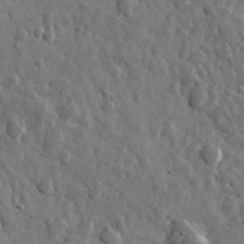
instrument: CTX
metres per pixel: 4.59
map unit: lHvf
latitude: 35.3292
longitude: -88.1578
